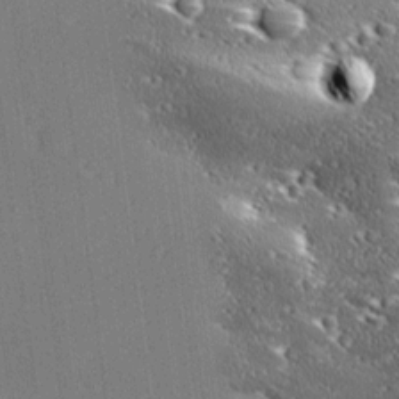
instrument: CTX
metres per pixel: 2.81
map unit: Ave
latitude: 18.2900
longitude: -137.0648
